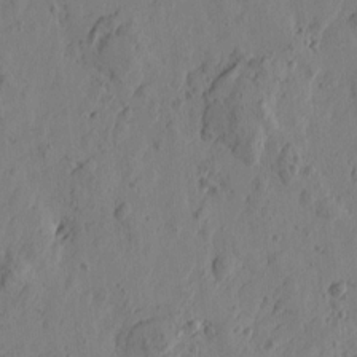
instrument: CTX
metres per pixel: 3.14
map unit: Htu
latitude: -3.4265
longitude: -178.3468
